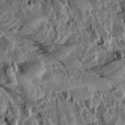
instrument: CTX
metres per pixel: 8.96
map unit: Aa
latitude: 13.5749
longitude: -143.5182
